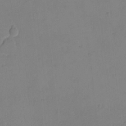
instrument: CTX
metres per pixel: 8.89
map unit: eHh
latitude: -9.1998
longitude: -67.3292
